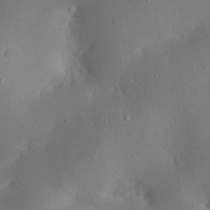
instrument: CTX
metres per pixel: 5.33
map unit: eHh
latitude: 25.8772
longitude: -67.8394
